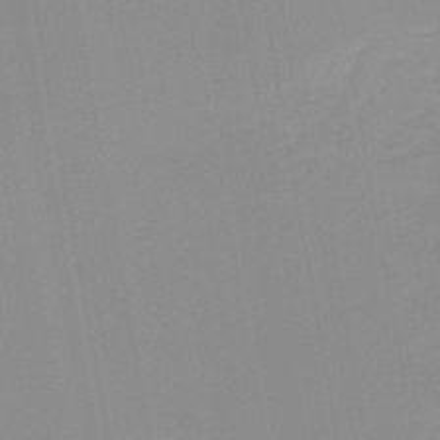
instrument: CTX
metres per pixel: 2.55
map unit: lHb
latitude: -44.2740
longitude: 56.4062
